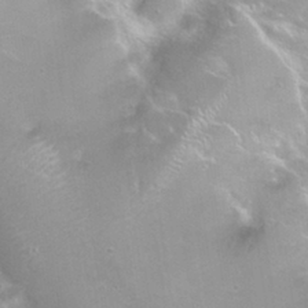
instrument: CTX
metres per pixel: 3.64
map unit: Nhu
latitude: 27.8395
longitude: -50.9891
